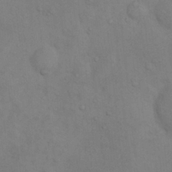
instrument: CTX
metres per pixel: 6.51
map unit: Nhu
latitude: 7.2726
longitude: -24.2144
